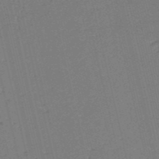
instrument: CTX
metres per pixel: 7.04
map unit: HNb
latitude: -53.9556
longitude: -39.9906
